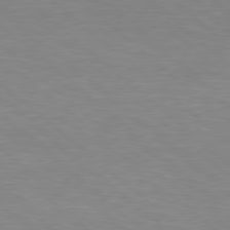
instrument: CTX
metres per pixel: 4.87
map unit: Hpe
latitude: 78.5168
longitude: -150.4790
